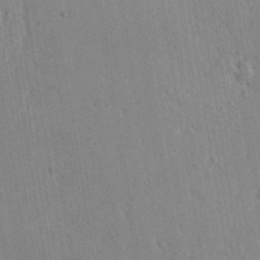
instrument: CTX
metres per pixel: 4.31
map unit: Aa
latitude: 28.6868
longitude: -146.7625
